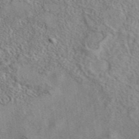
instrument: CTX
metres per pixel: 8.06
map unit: eAb
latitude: 41.7827
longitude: 110.5762
